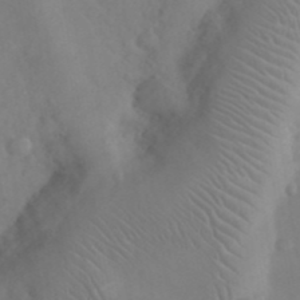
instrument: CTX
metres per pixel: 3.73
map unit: eHh
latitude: 25.6127
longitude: -66.5545
